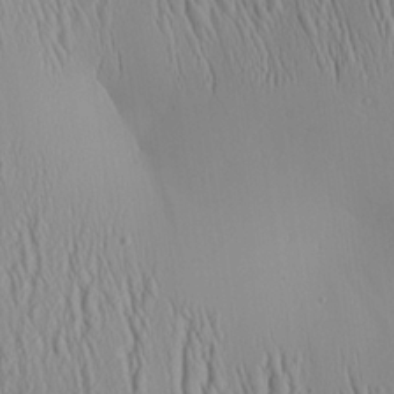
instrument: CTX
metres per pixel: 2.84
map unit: Aa
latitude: 25.8772
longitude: -135.8583
